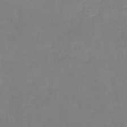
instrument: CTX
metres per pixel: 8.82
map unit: eHh
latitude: -52.8974
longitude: -25.3292
